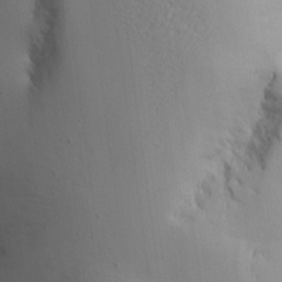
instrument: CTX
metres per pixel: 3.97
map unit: Aa
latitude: 13.1781
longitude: -143.1025
